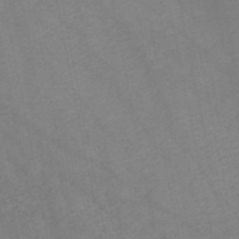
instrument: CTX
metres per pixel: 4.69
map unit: HNb
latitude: -48.4629
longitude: 57.4643
